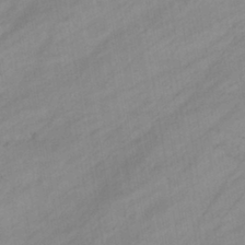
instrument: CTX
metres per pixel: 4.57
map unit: eHb
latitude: -39.4266
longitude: 81.9367
